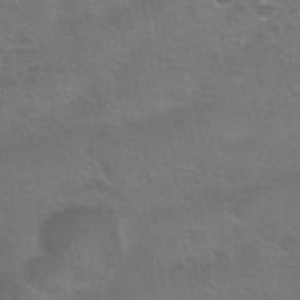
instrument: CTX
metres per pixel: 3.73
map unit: Nhu
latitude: 24.7435
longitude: -51.3859
